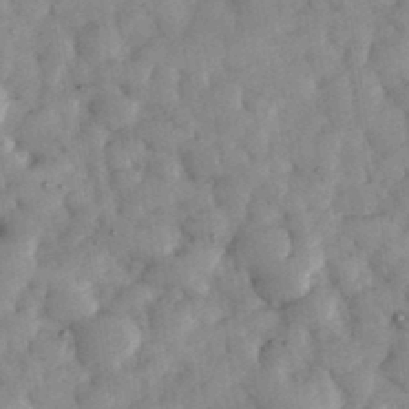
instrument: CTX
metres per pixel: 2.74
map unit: eHh
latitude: 35.4804
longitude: -68.8191
